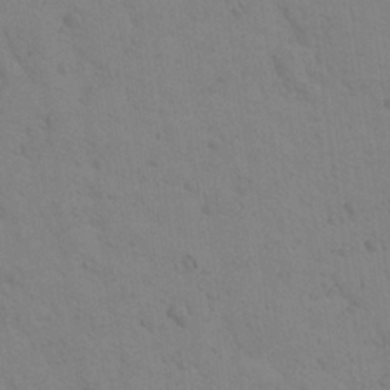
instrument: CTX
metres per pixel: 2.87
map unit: Aa
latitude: 23.0458
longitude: -148.6302
